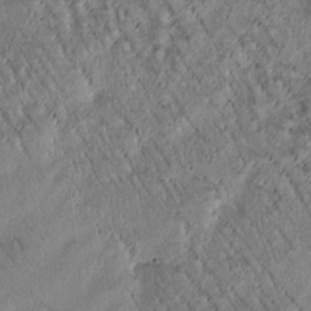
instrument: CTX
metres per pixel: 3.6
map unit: Htu
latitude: -0.8975
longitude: 171.9178
